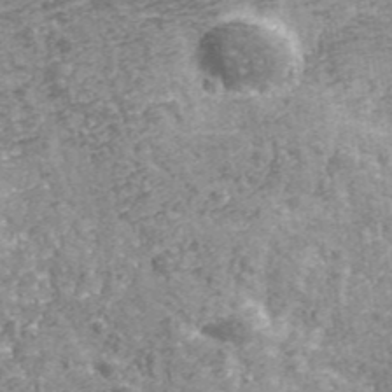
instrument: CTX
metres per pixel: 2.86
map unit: eHh
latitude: 43.4427
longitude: -91.0081
